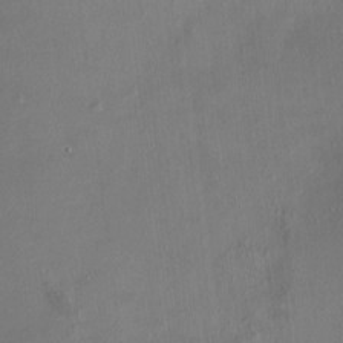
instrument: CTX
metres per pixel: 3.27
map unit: HNhu
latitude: 7.0836
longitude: 9.4454
